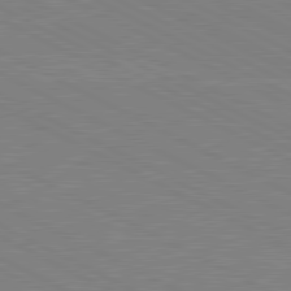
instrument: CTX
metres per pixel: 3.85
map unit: lApd
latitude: 80.9514
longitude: 150.4062
